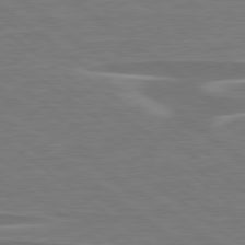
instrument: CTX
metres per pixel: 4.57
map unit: lApd
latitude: 79.1026
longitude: -93.8772
